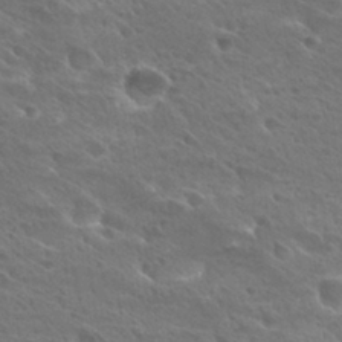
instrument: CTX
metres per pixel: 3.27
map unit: Hto
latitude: 28.5734
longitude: -39.8772
